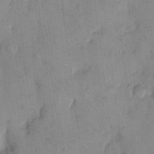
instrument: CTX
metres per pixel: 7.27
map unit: eHh
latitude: 11.5938
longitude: -61.7638
